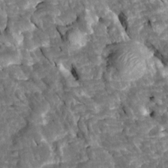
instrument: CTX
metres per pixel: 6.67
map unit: Htu
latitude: 1.2915
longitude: 142.4629
